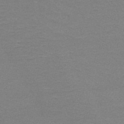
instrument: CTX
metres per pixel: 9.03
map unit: HNb
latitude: -52.3684
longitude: -43.4427
